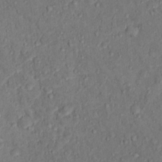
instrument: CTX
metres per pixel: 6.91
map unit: Hto
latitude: 15.3104
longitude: -30.8947
